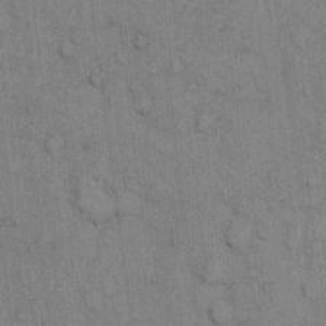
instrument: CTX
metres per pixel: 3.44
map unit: eHh
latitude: 6.6113
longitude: -64.4034
